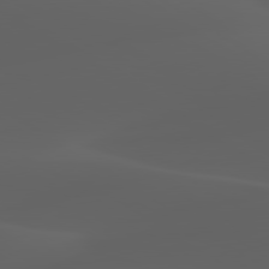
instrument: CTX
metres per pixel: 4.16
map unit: lApd
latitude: 80.0633
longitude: -92.5923
